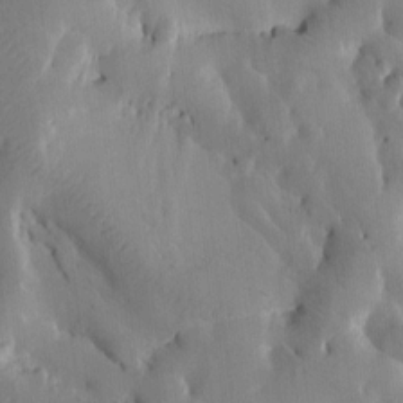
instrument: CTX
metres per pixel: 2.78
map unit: Htu
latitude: -3.2942
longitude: 168.3495
